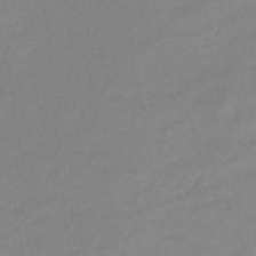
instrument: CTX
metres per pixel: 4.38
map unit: HNb
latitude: -46.1794
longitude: -35.6127
